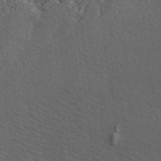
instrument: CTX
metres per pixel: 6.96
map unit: ANa
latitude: 45.6316
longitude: 45.9556
